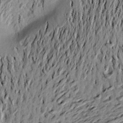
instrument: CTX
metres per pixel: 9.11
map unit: Aa
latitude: 20.5357
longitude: -148.7813
